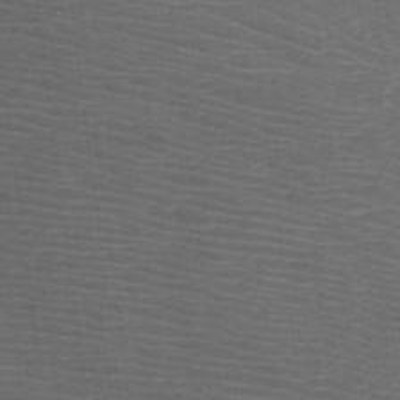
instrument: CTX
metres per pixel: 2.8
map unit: HNb
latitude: -49.1431
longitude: -45.4804
